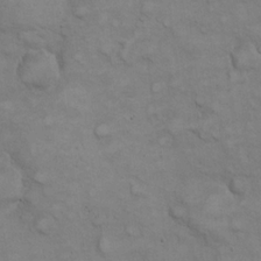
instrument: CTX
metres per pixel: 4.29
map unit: eHh
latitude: 22.2145
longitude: -59.7261
